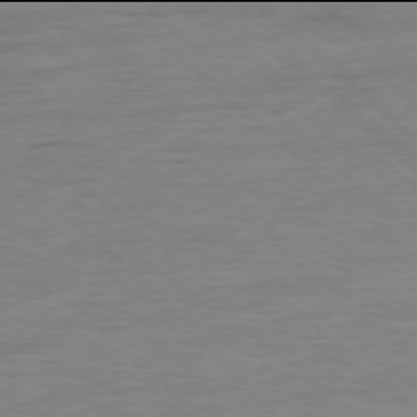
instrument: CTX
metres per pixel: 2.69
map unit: Ap
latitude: -78.0094
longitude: -88.1200
